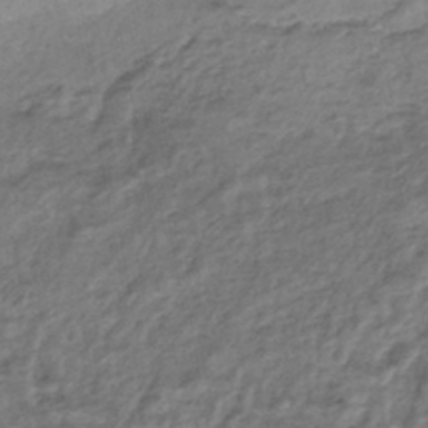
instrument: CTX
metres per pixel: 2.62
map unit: HNhu
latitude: -44.3117
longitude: 102.0472
